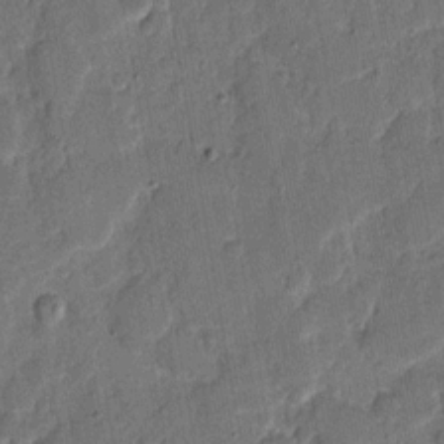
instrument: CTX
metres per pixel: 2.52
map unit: eHh
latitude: 8.3090
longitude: -66.4601
